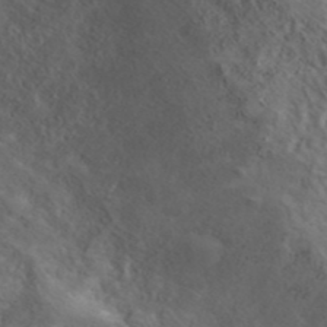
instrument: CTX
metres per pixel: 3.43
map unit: ANa
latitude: 41.1970
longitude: 15.0298
